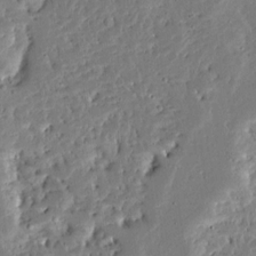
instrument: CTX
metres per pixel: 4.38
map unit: Ave
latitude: 13.4427
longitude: -138.0255
